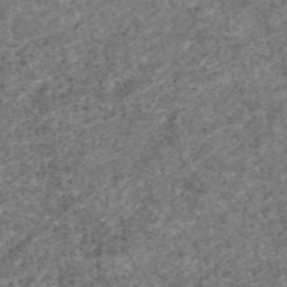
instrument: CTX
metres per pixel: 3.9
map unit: eAb
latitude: 46.8380
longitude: 120.7652
